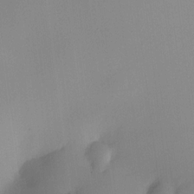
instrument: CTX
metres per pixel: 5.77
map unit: HNhu
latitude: 10.8569
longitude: 9.6722
